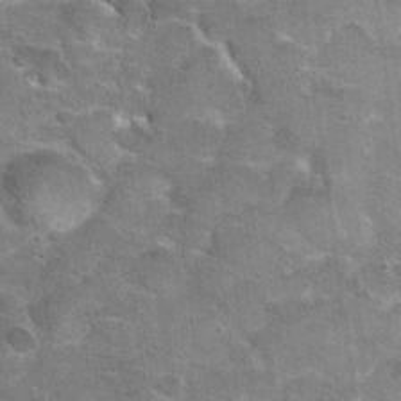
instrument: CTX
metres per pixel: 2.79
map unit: Hto
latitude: 20.4412
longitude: -48.9136
